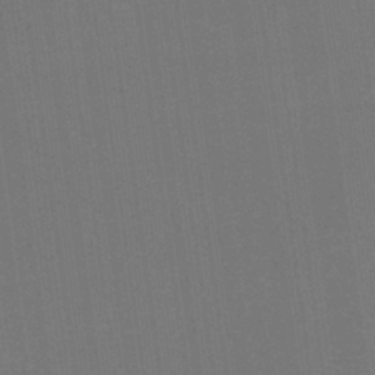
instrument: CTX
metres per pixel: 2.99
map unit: HNb
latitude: -35.6155
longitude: 54.5952
